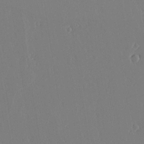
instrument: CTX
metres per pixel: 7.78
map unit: lAvf
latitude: 17.3482
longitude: -126.3467
